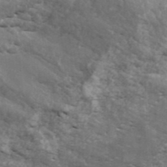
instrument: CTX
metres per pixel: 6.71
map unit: ANa
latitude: 43.3293
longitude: 47.0108
